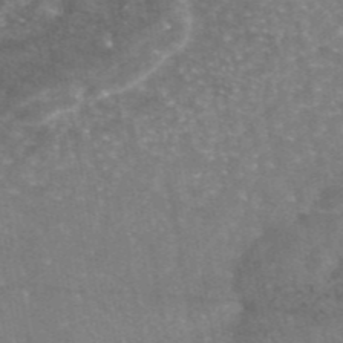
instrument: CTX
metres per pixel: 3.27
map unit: eAb
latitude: 45.9528
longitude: 120.7652
